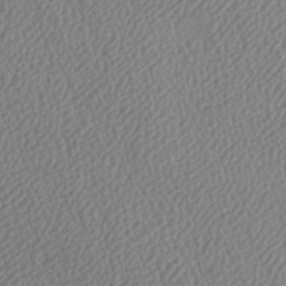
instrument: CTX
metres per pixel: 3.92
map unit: lAa
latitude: -8.9731
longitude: -128.2522
